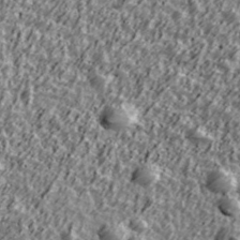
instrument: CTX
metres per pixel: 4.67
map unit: Ave
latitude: 41.8961
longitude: -113.6127
